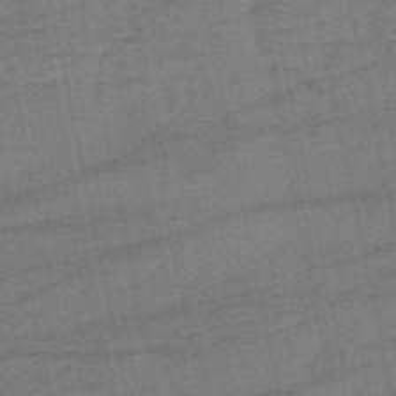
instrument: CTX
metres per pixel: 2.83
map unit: eHb
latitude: -50.5952
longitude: 78.6329
